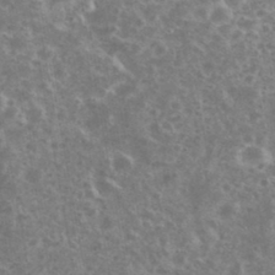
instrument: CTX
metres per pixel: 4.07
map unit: eHh
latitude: 35.0836
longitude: -60.5357
